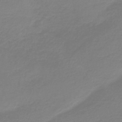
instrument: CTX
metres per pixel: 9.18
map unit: HNb
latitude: -37.5399
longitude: 54.0283
